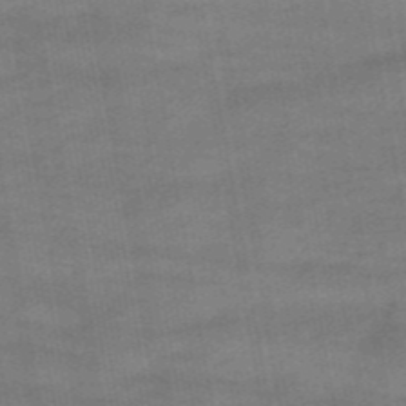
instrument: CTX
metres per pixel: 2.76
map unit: eHb
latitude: -39.5966
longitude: 83.0486
